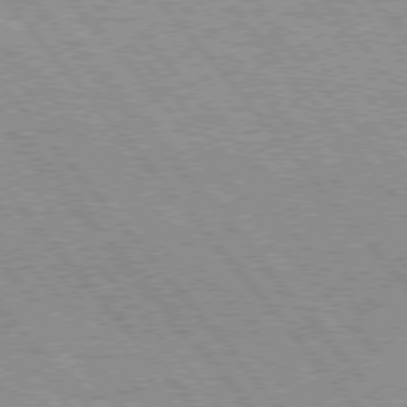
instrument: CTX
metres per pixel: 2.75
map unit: Hpe
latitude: 75.7450
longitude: -150.3278
